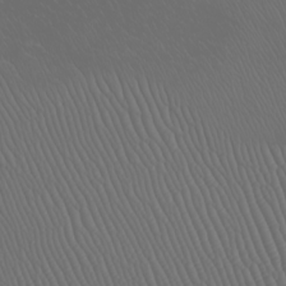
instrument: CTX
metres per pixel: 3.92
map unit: Nhu
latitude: -7.3698
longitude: -95.0270
